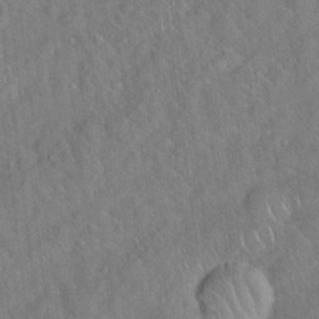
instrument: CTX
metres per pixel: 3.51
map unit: Hto
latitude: 18.7246
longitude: -53.0270
